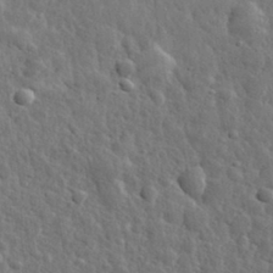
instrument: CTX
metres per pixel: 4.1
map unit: eHh
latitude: 32.5546
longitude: -79.3671
